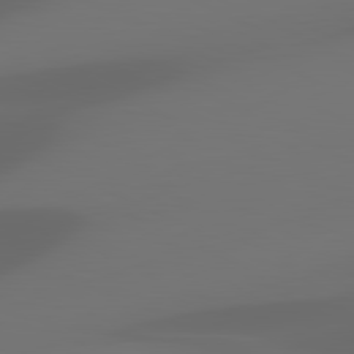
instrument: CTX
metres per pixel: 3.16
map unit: lApd
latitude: 81.2915
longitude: 123.8045
